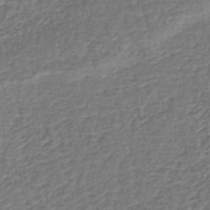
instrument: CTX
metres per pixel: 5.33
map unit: lHb
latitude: -42.5006
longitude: 78.7274
